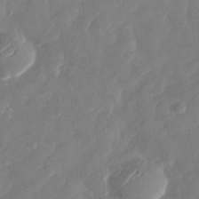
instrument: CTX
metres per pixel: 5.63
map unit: Nhu
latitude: -29.8989
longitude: -72.4601
